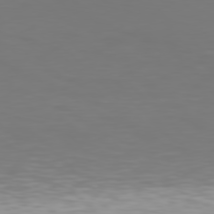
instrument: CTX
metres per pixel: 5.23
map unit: Hpe
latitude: 76.6868
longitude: -134.1011
